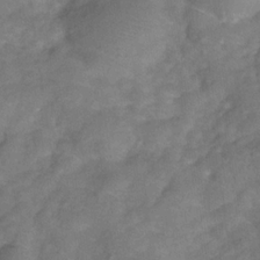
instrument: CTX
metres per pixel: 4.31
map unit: Hve
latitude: -32.3496
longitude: 89.3698
